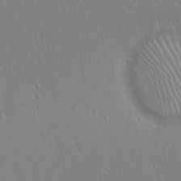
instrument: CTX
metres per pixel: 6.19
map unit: Hto
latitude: 17.9339
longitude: -57.5560
